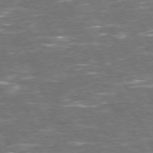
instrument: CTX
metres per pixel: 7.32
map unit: Hpe
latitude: 72.3657
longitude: -124.1955
